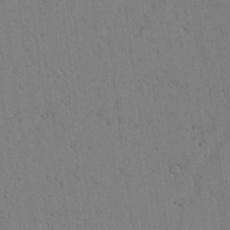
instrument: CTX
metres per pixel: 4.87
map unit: Aa
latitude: 26.7435
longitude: -137.4238
